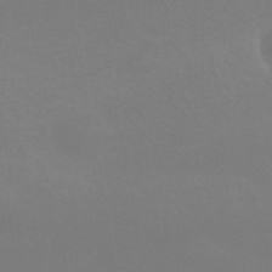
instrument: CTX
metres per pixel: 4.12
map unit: HNhu
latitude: -42.2550
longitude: 93.7100
